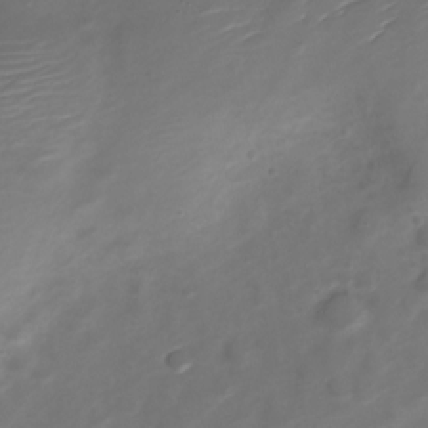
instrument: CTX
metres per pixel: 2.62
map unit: Nve
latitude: -20.3873
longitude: 107.0298
